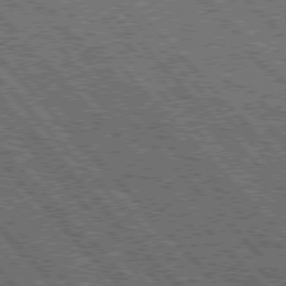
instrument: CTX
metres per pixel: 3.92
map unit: Hpe
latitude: 76.3656
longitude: -169.9717
